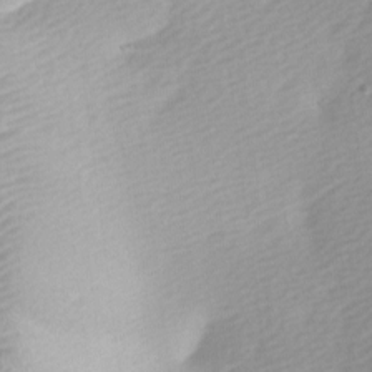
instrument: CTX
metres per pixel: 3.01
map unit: Ave
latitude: -5.4454
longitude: -120.9514
